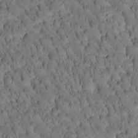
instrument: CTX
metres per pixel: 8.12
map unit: Htu
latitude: -2.6518
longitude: 171.8611
